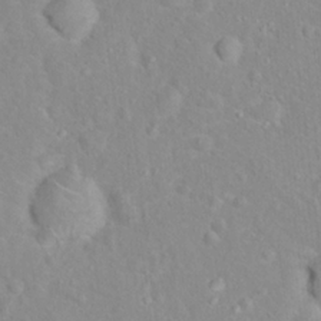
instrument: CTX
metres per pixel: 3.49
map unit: Hto
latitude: 16.0633
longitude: -42.0633
